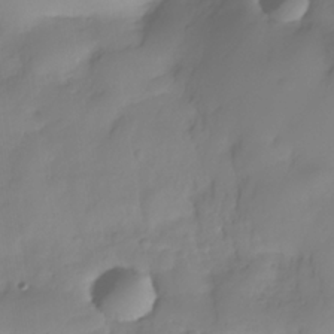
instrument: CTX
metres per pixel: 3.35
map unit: Nhe
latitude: -34.3306
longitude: -143.2915
